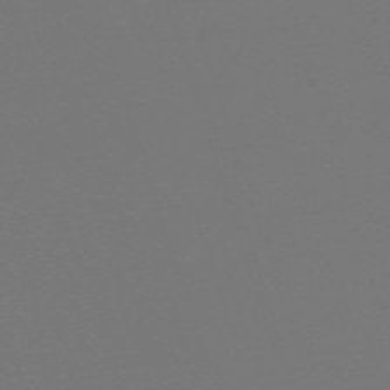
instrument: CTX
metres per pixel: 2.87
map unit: eHh
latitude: -63.5021
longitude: 52.9163
